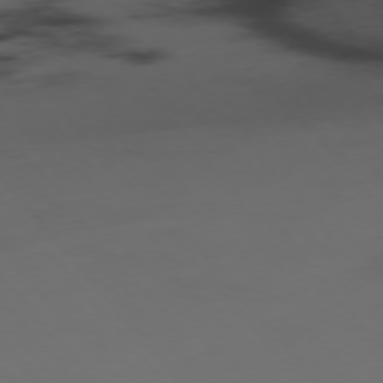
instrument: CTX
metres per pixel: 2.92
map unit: Hpe
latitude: -76.0661
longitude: -10.1956
